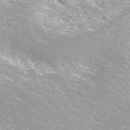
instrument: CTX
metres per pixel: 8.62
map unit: ANa
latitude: 41.4048
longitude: 28.9542
